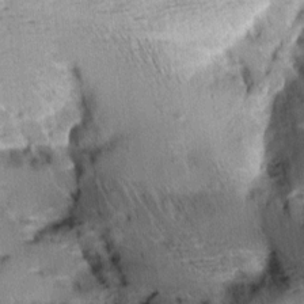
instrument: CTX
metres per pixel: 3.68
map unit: Aa
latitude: 10.1200
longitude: -142.0822
